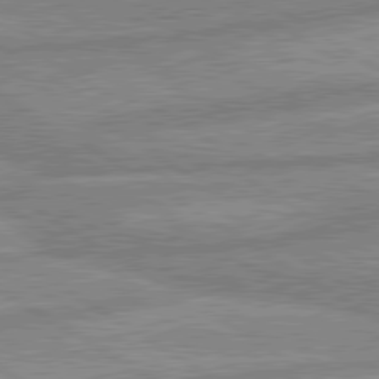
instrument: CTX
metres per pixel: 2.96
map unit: lApd
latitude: 80.1389
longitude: -170.0822
